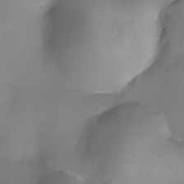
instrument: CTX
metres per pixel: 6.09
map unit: Ht
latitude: -9.9556
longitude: -29.0080
